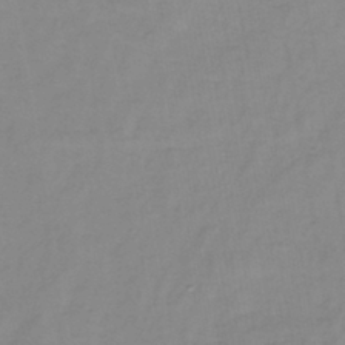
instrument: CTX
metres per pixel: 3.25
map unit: lHb
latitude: -38.5385
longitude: 72.0094
